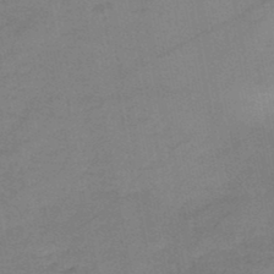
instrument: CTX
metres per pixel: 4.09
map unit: HNb
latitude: -46.7085
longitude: -36.0255
